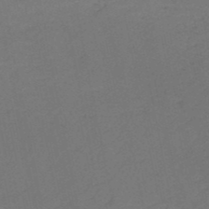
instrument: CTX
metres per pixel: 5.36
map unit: HNb
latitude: -50.0850
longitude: -52.5357
